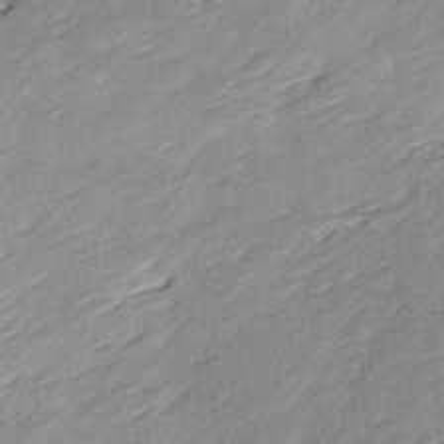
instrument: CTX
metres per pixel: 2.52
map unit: Ave
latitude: 15.9906
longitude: -137.0837
